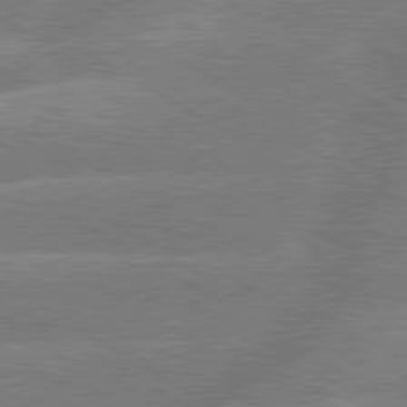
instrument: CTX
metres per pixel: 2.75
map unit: lApd
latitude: 79.7828
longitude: -133.6883
